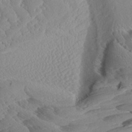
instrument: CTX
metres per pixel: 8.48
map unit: Aa
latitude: 8.9703
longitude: -135.2915
